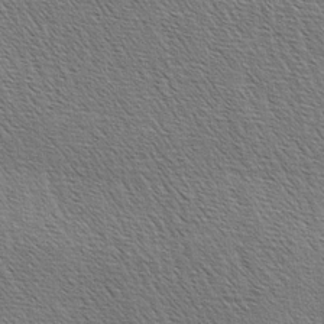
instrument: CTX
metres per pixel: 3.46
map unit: lAa
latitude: -3.6721
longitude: -121.8773
